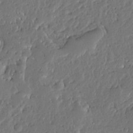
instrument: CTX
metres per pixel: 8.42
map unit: Ave
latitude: 13.4427
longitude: -137.7072
